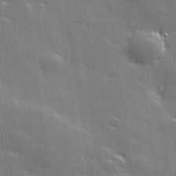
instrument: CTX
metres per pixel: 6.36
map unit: Hve
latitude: 28.1200
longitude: 144.7652
